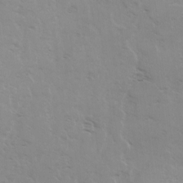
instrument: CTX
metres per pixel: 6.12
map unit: Ave
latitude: 0.6301
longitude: -112.8947
